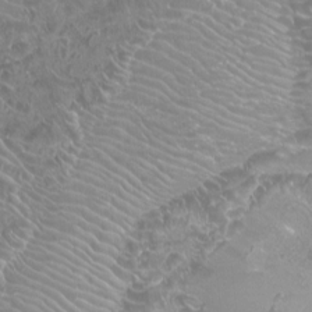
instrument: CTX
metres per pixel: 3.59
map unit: Nhu
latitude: -7.6155
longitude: -93.5938
